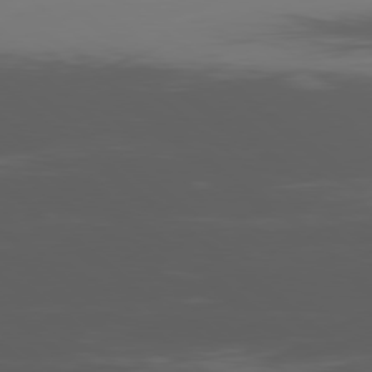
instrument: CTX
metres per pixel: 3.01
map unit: Ap
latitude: -80.0850
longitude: -53.8961
